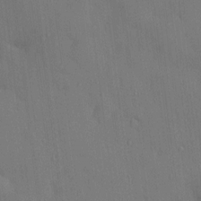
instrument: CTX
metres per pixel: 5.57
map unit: HNhu
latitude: 6.0822
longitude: 15.0487
